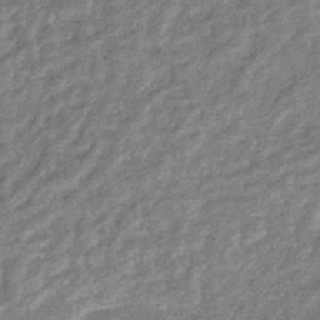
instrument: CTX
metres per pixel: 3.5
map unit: eHb
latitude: -36.6140
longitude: 79.0864
